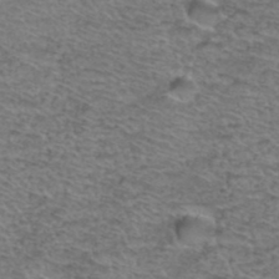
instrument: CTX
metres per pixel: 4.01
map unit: Hto
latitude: 38.2145
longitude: -45.3104
